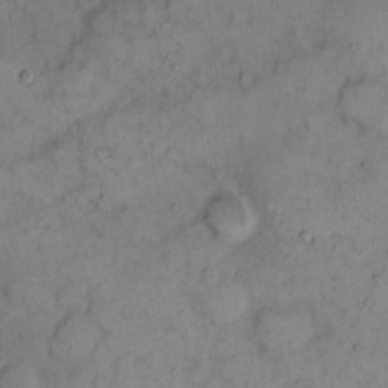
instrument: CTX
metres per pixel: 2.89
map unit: eHh
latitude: 9.7639
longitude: -61.9150
